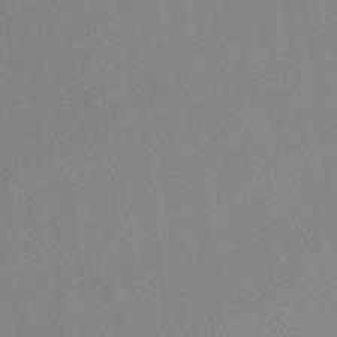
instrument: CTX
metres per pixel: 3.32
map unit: Hto
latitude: -13.0109
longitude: -40.1388
